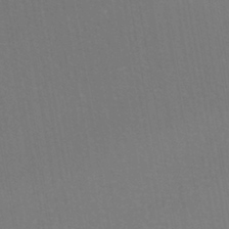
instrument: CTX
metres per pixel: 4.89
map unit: eHh
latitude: -43.2753
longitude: -32.0444
